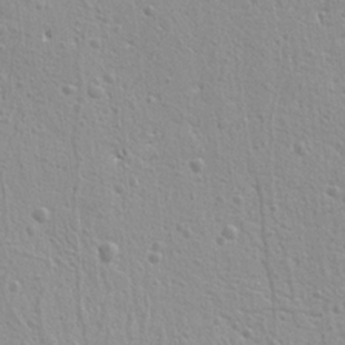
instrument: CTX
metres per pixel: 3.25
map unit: Ht
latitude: 9.1970
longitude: -76.5356
